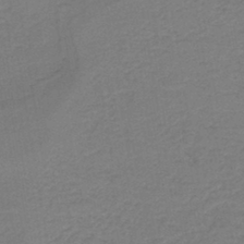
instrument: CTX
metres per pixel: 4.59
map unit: HNb
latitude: -42.2739
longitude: 49.6722
